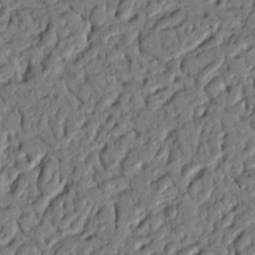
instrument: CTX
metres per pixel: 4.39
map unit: Nhu
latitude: 19.8961
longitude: -78.1200
